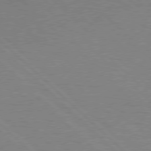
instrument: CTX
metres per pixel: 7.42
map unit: Hpe
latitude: 77.0647
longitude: -156.9891
